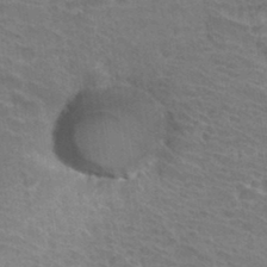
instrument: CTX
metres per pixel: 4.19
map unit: Hto
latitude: 32.6490
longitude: -41.7071
